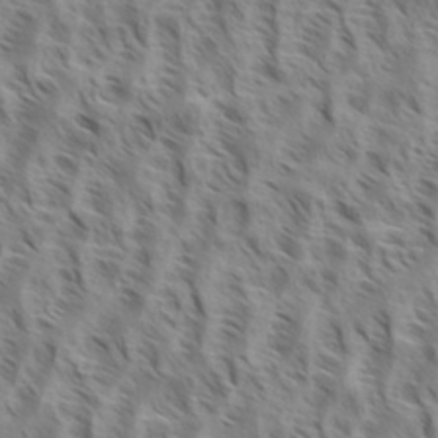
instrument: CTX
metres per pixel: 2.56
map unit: eHh
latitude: 34.8569
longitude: -138.7813
